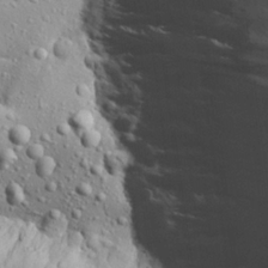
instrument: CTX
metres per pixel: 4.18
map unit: Aa
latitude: 22.5357
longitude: -143.6505
